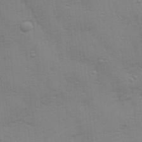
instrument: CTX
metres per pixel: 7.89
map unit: Aa
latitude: 28.1389
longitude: -139.9339
